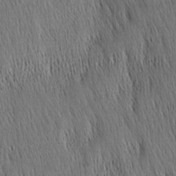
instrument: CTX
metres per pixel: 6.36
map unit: Nhu
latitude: -4.3873
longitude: -151.4426
